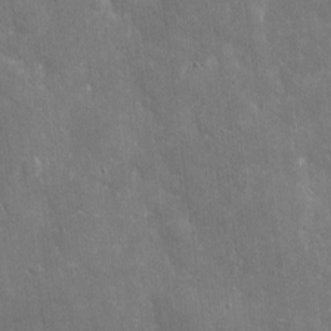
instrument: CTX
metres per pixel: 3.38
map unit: eHh
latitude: 5.8016
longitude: -69.7639
